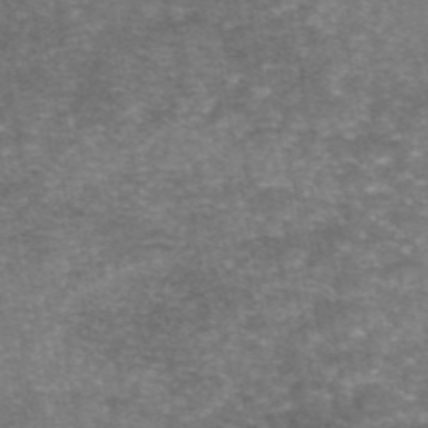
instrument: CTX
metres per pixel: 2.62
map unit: eAb
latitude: 46.5168
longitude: 104.7652
